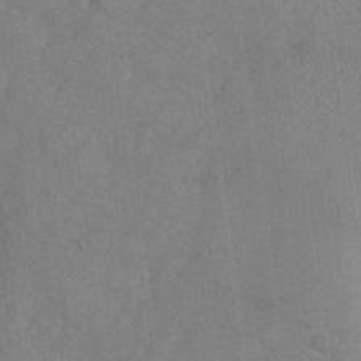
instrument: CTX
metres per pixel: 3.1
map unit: Nhu
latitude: -28.1417
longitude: -58.1200
